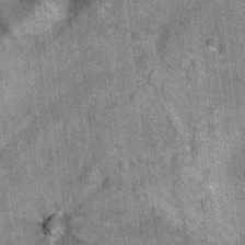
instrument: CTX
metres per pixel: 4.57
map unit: Ht
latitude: 8.5924
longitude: -37.8583
